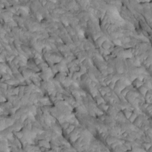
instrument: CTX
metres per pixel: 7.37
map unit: Htu
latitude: 1.1214
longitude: 145.8989
